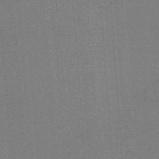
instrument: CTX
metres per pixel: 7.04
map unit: lHb
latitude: -47.9178
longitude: 60.8219
